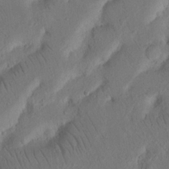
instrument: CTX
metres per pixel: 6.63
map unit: Nhu
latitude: 16.4223
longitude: -75.3293
